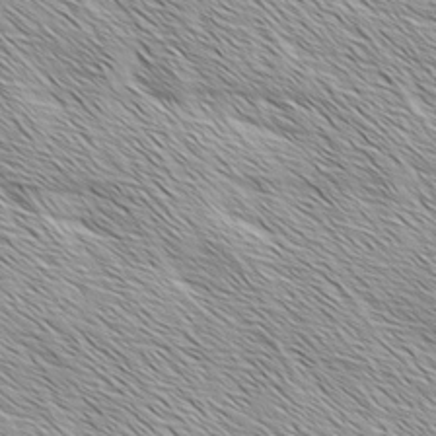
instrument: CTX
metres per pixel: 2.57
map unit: Ave
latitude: 1.8016
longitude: -114.4789
